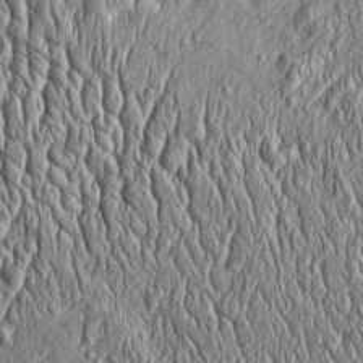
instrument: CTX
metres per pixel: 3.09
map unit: Htu
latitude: -4.3117
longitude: 158.2928
